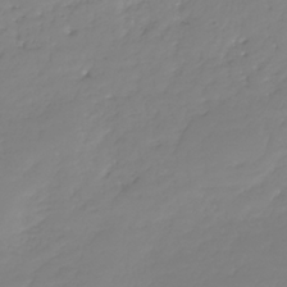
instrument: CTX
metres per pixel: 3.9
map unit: HNhu
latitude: -37.3698
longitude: 32.6519
